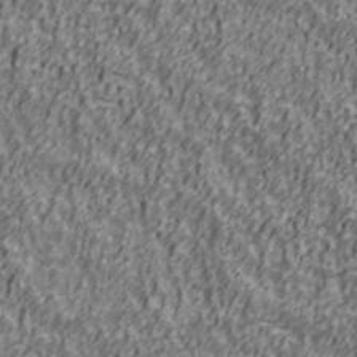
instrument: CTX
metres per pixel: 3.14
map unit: Ave
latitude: 41.0458
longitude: -112.7813
